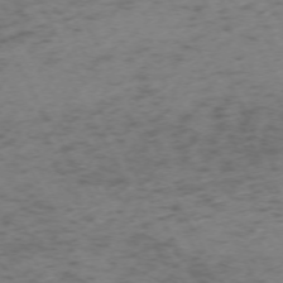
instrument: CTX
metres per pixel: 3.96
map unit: Ap
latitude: -72.9353
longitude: -70.1767
